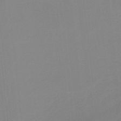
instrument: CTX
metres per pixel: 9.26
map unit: HNb
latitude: -34.0283
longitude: 58.1227
